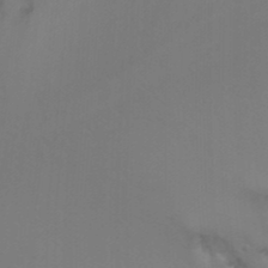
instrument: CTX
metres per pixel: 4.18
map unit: Nhu
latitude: -4.6707
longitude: -75.4426
